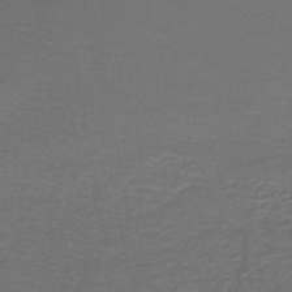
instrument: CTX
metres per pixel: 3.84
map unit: lHb
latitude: -43.8989
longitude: 56.9919
